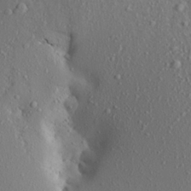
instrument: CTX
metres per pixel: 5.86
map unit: Aa
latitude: 20.0444
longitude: -148.3467
